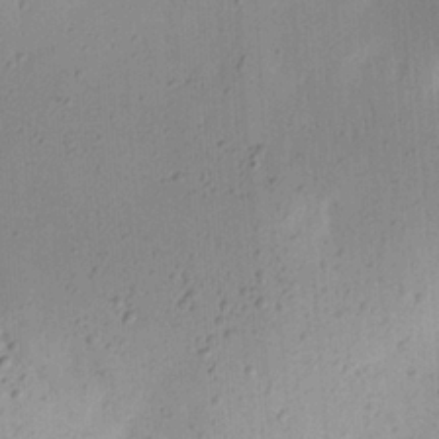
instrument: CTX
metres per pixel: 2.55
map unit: Nhu
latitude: 15.3671
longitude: -75.2537
